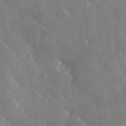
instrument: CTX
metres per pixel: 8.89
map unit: lHvf
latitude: 36.4979
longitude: -91.1403
